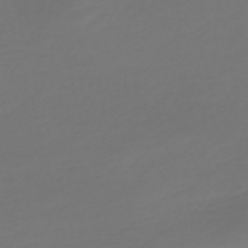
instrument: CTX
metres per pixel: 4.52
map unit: Nve
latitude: -59.0864
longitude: 57.6533
